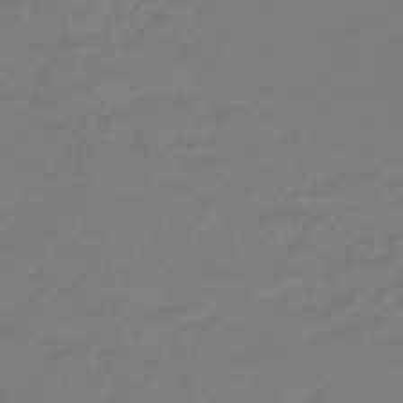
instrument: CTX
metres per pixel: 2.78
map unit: eHb
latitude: -46.4440
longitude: 88.6707
